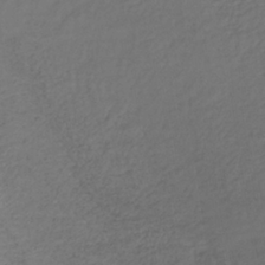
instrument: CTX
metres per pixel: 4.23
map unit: lHb
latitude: -35.1431
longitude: 61.3321
